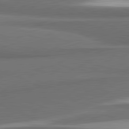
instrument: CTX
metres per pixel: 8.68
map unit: lApd
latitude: 81.8016
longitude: 175.2375
